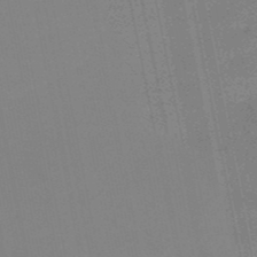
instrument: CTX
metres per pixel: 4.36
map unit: HNb
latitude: -50.4251
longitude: -50.1955
